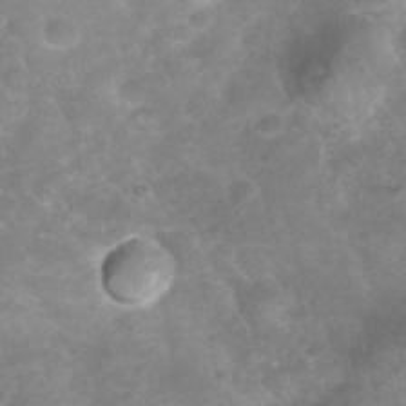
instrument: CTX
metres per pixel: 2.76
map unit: Nhu
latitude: 27.3482
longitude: -63.2726
